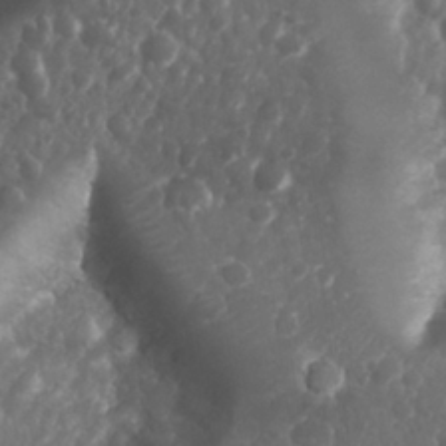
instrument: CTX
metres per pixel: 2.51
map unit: Nhu
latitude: 26.2145
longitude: -63.3860
